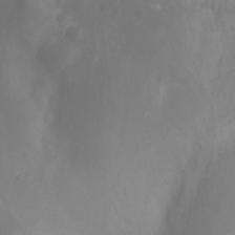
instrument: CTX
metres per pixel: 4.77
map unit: Ht
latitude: -4.9352
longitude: -61.0458
